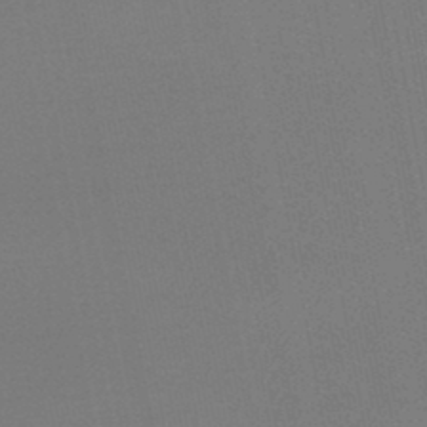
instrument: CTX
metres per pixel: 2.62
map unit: lHb
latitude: -47.0486
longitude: 69.5966
